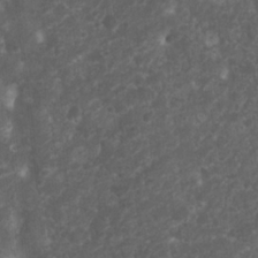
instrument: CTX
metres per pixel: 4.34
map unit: Nhu
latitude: 6.6301
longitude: -21.0647
